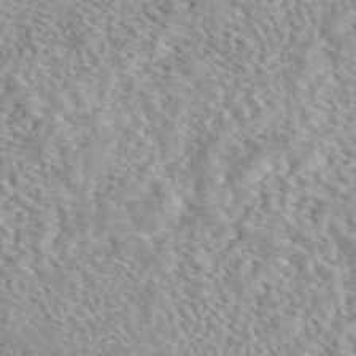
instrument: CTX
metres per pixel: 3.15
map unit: eAb
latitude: 44.4790
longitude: 109.4832
